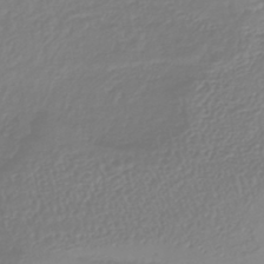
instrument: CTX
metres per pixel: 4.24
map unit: lHb
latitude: -41.1620
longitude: 67.4265
